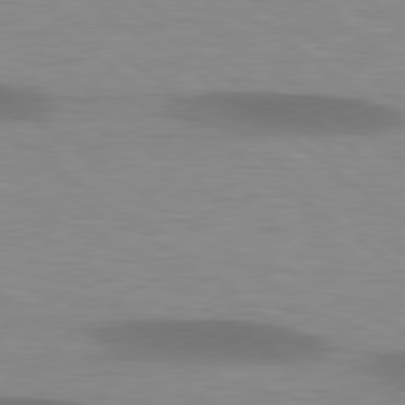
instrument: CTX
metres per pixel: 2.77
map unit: lApd
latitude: 79.0648
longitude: -47.7828
